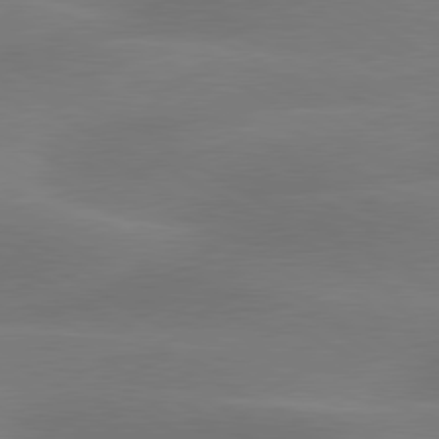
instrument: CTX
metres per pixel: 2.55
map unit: lApd
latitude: 79.9150
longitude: -89.3482
